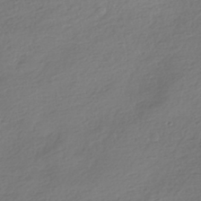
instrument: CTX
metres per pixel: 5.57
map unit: HNhu
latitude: -41.5021
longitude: 98.0283
